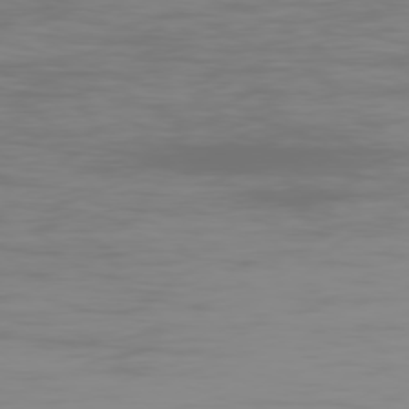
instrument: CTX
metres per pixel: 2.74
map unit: Ap
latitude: -79.0486
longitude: -69.2726
